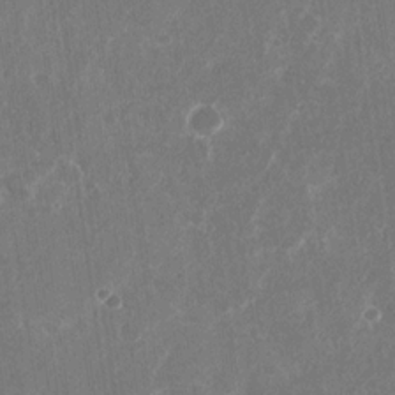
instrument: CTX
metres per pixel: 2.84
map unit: Nhu
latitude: -29.7100
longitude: -71.1592
